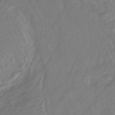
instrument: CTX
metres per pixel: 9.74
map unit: lHb
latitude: -43.1242
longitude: 77.4454
